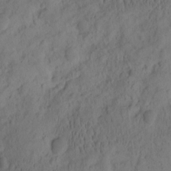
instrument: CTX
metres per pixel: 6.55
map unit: eHh
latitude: -1.6533
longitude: 16.4818
